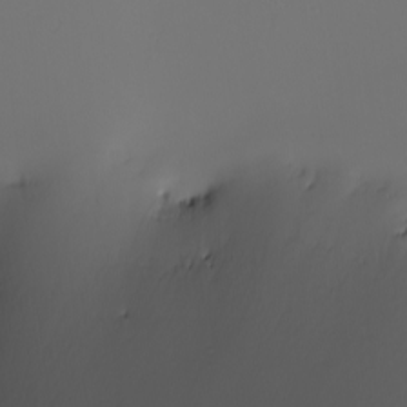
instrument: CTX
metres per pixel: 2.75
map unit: Nhu
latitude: -7.1053
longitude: -95.1781
